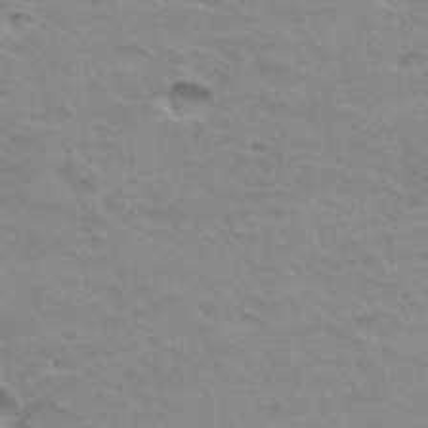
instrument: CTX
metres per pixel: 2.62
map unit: Hto
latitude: 34.6490
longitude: -45.6883
